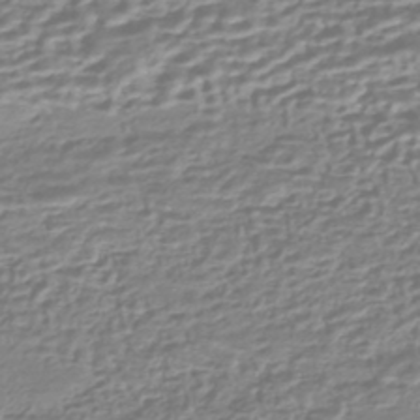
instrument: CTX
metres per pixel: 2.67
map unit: HNhu
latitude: -44.1417
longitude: 99.8044
